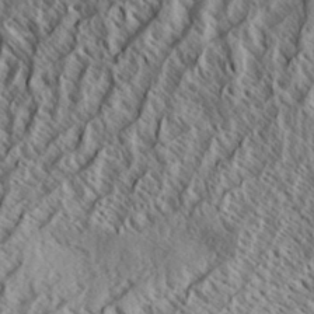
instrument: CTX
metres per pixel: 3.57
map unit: Aa
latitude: 33.6505
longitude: -137.8206
